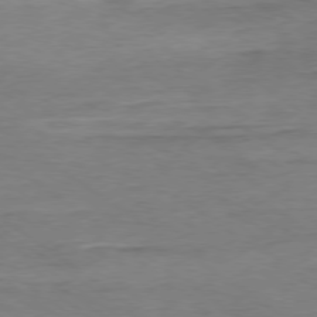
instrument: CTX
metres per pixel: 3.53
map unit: Ap
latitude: -78.9730
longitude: -76.8191
